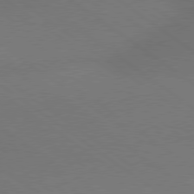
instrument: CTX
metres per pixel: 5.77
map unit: Hpe
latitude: 78.9325
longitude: -151.7071
